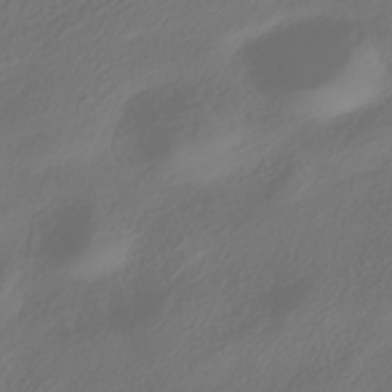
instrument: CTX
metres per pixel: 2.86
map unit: HNhu
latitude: -41.8422
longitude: 106.3118
